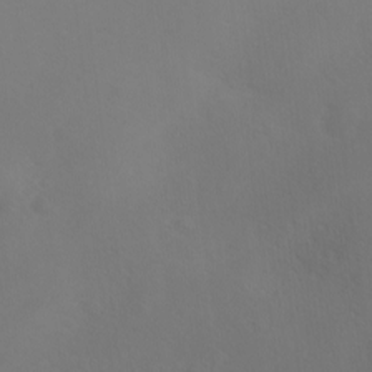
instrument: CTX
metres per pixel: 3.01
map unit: Ave
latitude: -8.7085
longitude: -121.4616
